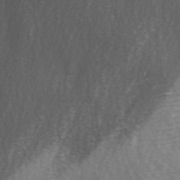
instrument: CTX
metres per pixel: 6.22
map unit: Ave
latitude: 1.8583
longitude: -112.1578
